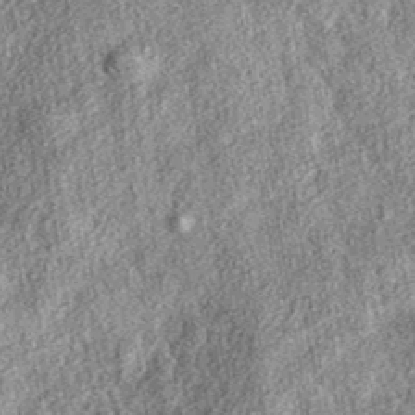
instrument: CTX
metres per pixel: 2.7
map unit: eAb
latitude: 38.1389
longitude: 109.0486
